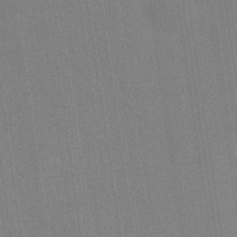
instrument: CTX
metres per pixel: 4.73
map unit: HNb
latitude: -32.6897
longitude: 57.7855
